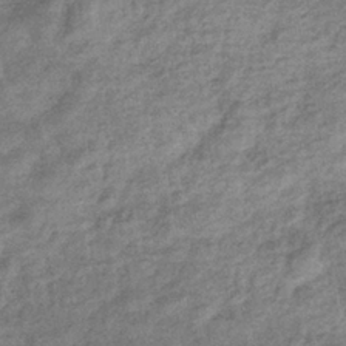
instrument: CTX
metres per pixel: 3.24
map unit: eHb
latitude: -37.6155
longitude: 79.1998
